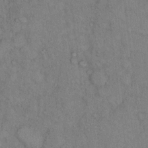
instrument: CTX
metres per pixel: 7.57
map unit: Hto
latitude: 9.3104
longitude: -59.3293
